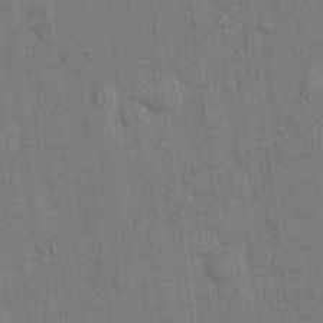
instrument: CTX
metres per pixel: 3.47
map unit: eHh
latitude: 11.2726
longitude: -66.4979
